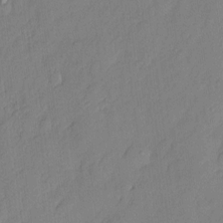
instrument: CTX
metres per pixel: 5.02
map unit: eHh
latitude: 5.7072
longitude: -76.0255
